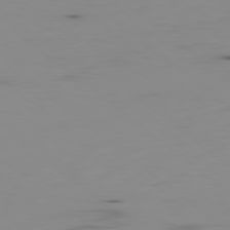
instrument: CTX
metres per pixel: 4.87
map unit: Hpe
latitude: -79.0486
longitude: 15.9367
